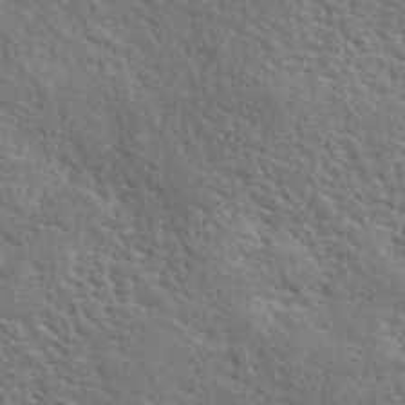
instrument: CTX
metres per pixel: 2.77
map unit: lHvf
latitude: 41.7260
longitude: -88.1011
